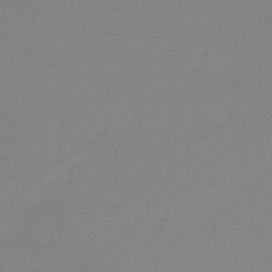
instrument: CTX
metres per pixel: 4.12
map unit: lHb
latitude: -44.4818
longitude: 62.1605
